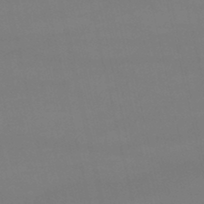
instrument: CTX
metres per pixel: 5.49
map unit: lHb
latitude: -47.3320
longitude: 67.0486
